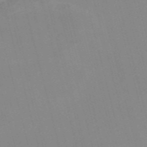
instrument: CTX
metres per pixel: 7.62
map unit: Nve
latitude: -57.6722
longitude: 61.8422
